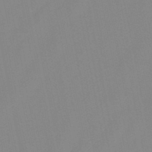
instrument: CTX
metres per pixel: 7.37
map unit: lHb
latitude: -48.0661
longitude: 70.1795
